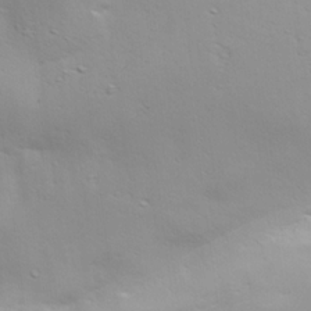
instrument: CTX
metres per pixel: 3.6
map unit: lAa
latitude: 19.5938
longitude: -138.4223
